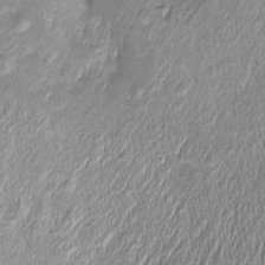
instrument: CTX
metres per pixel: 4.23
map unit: Htu
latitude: -5.8800
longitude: 158.8219
